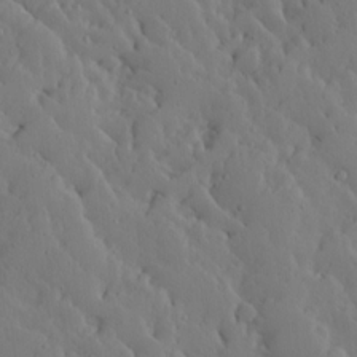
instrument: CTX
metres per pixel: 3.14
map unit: Ave
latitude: 13.6505
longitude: -133.2915
